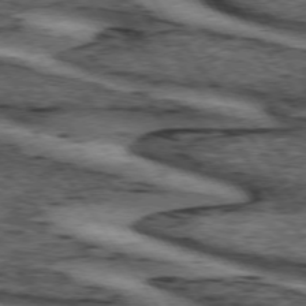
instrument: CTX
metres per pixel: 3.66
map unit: lApd
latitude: 73.9339
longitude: -75.2537
